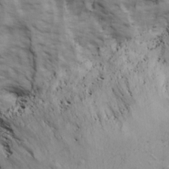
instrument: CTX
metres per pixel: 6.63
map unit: Ave
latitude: 22.6112
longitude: -132.8191
